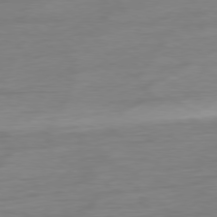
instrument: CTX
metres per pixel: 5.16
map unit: Ap
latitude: -79.5777
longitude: -63.9906
